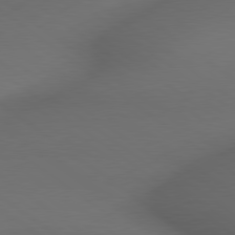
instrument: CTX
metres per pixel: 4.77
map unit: lApd
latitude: 79.2915
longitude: -173.5182
